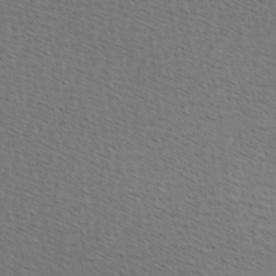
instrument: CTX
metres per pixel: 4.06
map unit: Hve
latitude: 2.5923
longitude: -123.8961
